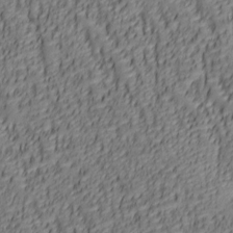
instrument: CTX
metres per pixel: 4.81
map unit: lAa
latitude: 6.3845
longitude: -116.3656
